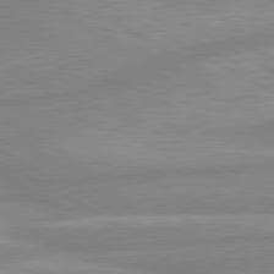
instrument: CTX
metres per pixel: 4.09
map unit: lApd
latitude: 80.4223
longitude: -168.4790
